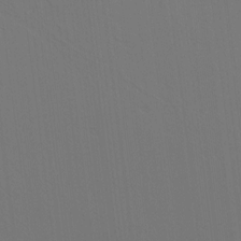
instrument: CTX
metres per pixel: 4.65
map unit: Hve
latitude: 3.4048
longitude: -125.5371
